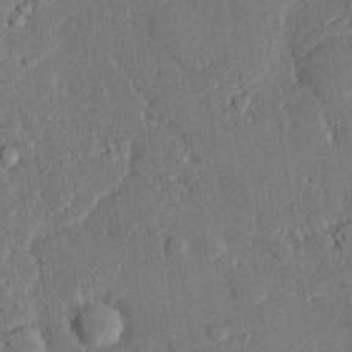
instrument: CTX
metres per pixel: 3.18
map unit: eHh
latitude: 26.7246
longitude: -81.4426
